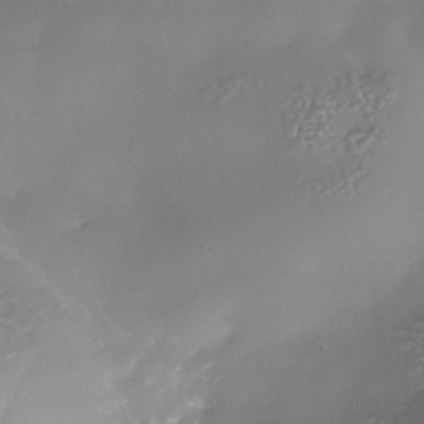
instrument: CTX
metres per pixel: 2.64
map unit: Nhe
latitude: -36.1416
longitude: -91.9528
